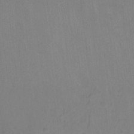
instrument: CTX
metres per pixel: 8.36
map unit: Hto
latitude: -11.5021
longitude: -38.6490
